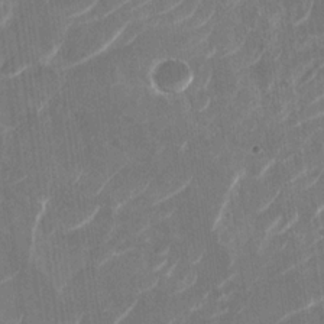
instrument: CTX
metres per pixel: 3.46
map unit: Nhu
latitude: -29.5399
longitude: -71.2915
